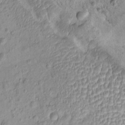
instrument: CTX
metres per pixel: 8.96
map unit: eHh
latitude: -0.5007
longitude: 16.6330
